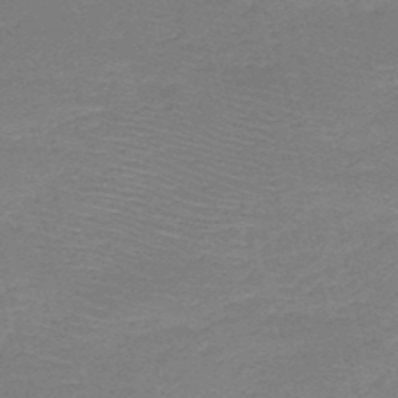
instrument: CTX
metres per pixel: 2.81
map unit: HNb
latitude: -49.8989
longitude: -41.8583
